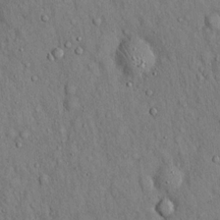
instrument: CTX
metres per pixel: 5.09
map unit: Hto
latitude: 16.4790
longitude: -58.8191
